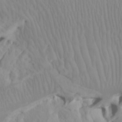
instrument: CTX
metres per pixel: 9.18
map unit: Htu
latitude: -7.6722
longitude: -66.4034
